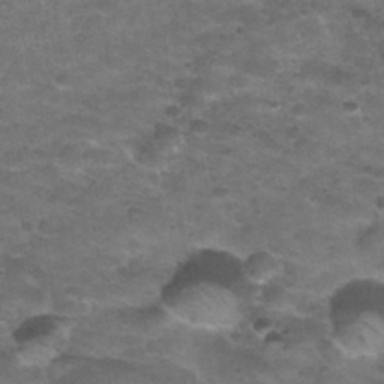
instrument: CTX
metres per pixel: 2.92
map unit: Nhu
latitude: 31.6883
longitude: -52.7058
